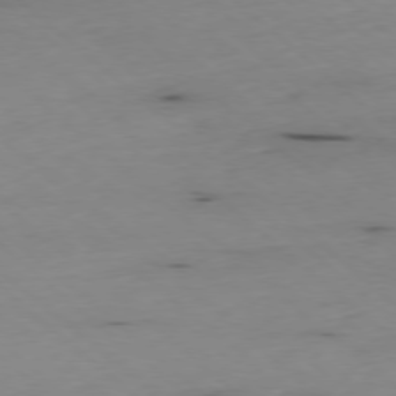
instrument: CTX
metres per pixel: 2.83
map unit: Ap
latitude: -77.9367
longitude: -89.8395
